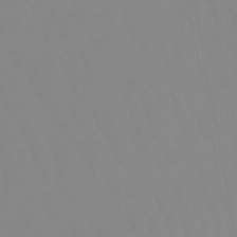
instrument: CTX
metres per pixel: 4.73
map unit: eHb
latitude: -48.8597
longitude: 85.0297
